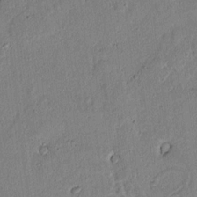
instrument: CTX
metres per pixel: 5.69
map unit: lAvf
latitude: 6.6868
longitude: 168.3117
